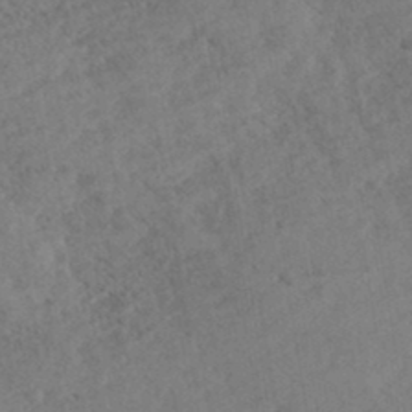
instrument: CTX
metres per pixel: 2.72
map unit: eHh
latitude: 36.6302
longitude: -138.8002
